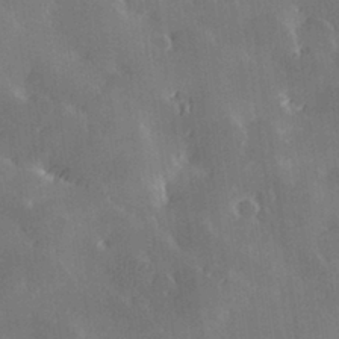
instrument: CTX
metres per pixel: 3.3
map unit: Hve
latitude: 28.7624
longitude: 145.0864
